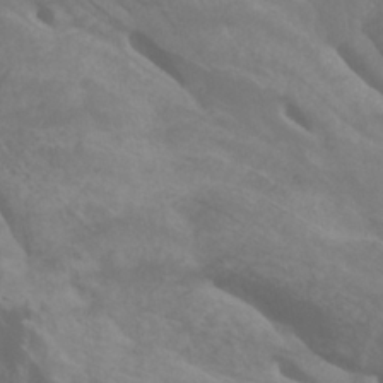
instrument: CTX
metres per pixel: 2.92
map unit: Nhu
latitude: -4.6518
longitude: -73.3482
